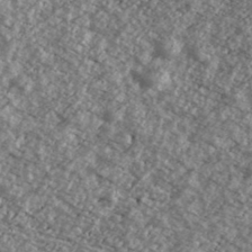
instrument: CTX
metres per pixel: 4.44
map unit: Ave
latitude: 39.6505
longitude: -111.1781
